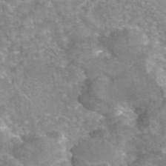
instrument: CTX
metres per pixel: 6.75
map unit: eAb
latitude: 45.3859
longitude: 105.3509
